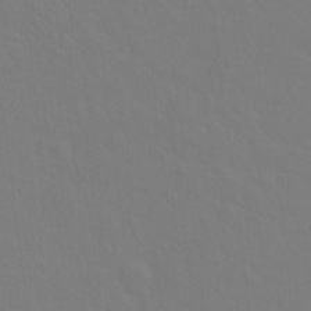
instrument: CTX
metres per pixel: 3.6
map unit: Hto
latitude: -2.8974
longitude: -35.1403
